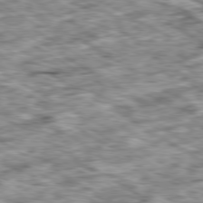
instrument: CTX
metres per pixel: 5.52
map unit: Ap
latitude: -80.4629
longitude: -90.5735
